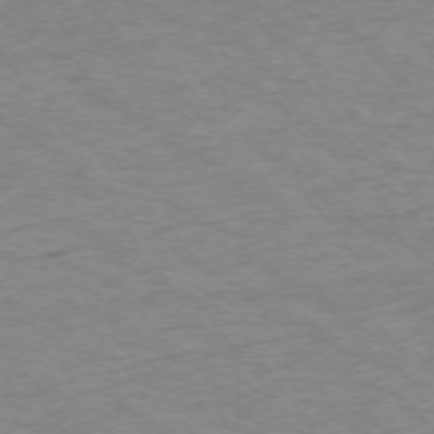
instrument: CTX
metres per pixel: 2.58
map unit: Ap
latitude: -74.7086
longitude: -78.9703
